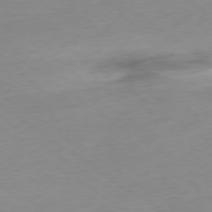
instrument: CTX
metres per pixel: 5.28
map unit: Ap
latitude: -78.2361
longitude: -59.4238
